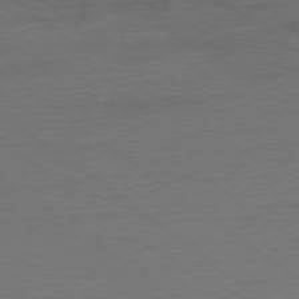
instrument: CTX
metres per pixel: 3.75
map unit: Ap
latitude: -78.6329
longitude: -60.5357
